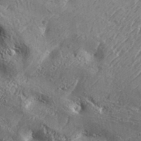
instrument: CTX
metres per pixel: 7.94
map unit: Aa
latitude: 34.1577
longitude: -134.8758
